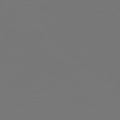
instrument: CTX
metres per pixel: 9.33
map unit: Hpe
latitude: 76.8569
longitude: -170.1956
